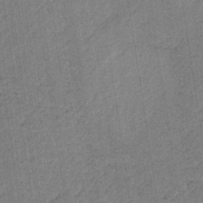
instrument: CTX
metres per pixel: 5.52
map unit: HNb
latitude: -34.1039
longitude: 62.6707
